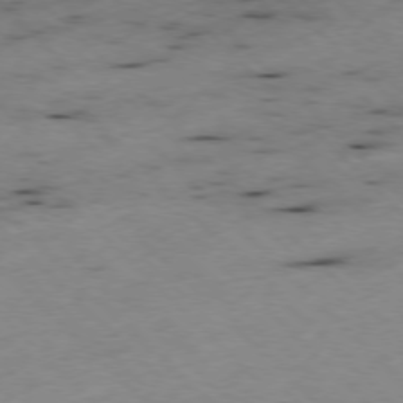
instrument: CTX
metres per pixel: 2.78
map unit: Ap
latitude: -77.7478
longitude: -61.5182
